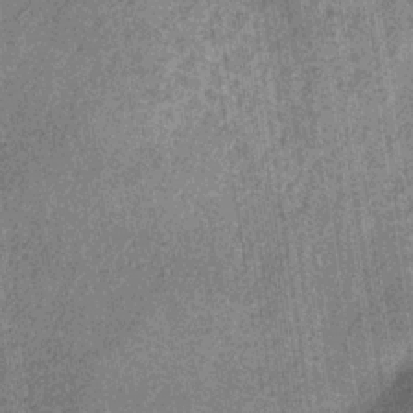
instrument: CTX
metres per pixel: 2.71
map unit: HNb
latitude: -32.5763
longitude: 57.8422
